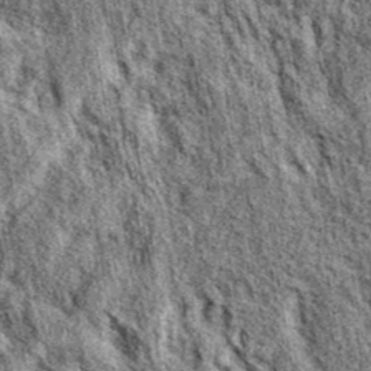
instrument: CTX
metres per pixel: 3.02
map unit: eAb
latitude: 37.8394
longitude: 105.8044
